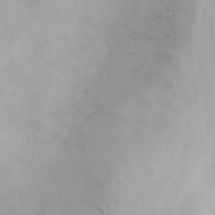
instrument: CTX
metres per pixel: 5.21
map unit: ANa
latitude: 45.6883
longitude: -83.6693
